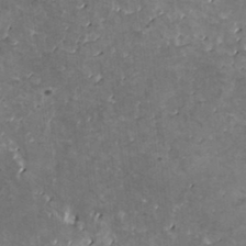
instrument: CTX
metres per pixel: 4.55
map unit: HNhu
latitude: 3.4993
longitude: 5.8989
